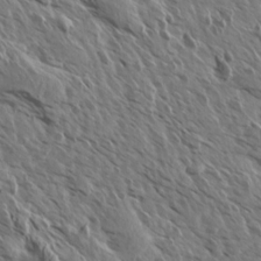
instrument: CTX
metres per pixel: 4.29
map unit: Aa
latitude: 13.4049
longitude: -143.2726
